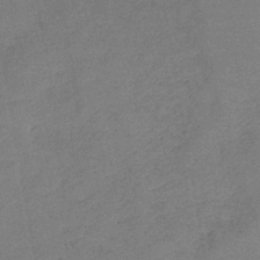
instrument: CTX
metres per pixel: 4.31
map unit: eHb
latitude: -42.0283
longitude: 79.9178
